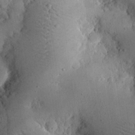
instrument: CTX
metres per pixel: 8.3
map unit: eHh
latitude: 24.4601
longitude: -66.5923
